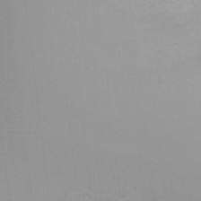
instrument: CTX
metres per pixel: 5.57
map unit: Ht
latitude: -1.0298
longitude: -20.8191
